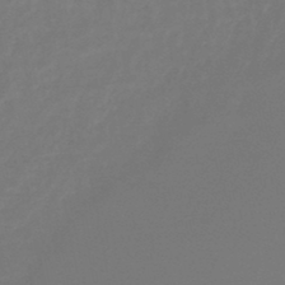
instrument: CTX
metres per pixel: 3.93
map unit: lHb
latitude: -45.8422
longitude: 66.0661
